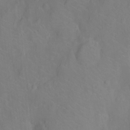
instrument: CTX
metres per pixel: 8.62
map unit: Nhu
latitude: -13.0109
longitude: -24.6679
